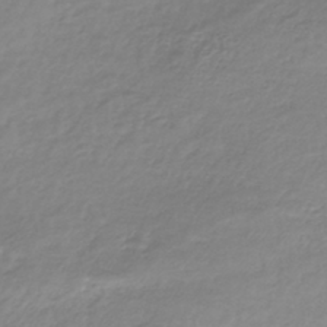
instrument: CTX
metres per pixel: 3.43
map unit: lHb
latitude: -40.2739
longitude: 70.1606
